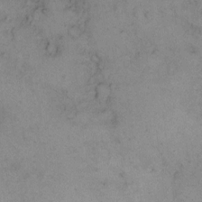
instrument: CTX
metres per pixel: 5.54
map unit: eHh
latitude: 14.9703
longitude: -63.2726
